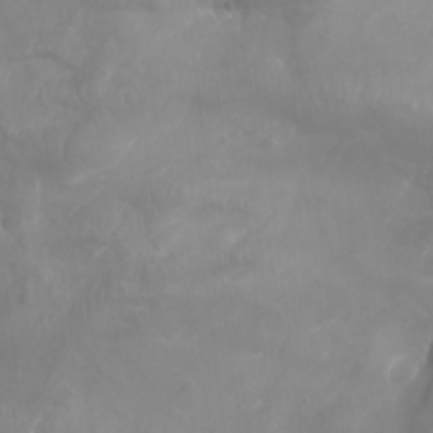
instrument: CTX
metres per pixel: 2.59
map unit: Aa
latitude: -8.2739
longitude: -78.4034
